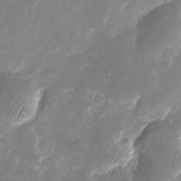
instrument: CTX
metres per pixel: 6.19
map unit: Nhu
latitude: -24.9731
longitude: -69.9906
